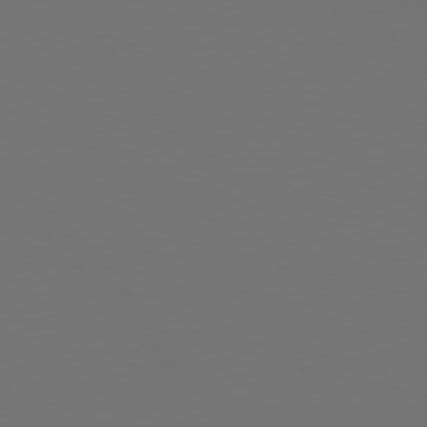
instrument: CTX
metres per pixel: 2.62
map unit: Hpe
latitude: 76.4979
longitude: -168.9703
